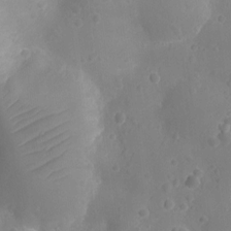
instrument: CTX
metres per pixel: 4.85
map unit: Ht
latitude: -10.2928
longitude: -22.8380
